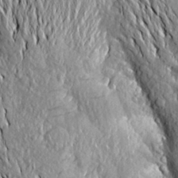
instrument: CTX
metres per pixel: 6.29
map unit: Aa
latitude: 20.1011
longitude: -149.8961
